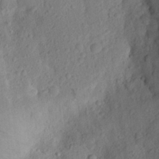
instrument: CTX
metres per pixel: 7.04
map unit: Aa
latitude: 25.2725
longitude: -147.1215
